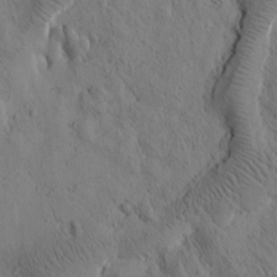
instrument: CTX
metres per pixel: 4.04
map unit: Htu
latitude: -0.4251
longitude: 175.2564
